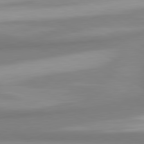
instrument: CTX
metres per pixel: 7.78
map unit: lApd
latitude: 80.6113
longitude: 174.5384
